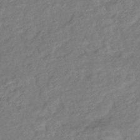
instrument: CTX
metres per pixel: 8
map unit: eHb
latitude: -42.6896
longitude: 84.4251
